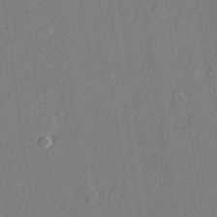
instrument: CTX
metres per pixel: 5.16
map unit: lHvf
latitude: 21.5749
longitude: 144.3873
